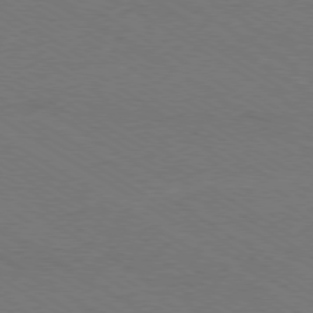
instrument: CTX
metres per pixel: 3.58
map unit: Ap
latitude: -79.3320
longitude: -84.4601
